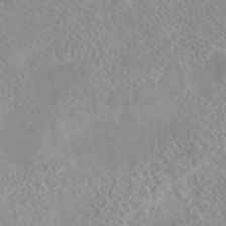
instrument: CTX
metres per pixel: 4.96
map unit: eAb
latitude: 44.5357
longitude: 115.4454
